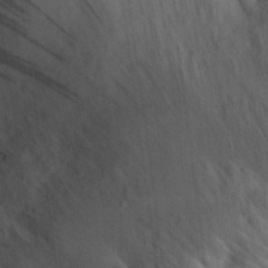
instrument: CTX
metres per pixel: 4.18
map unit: eHh
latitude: 30.8758
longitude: -73.9717
